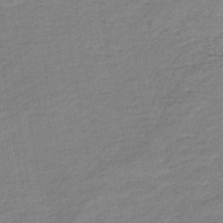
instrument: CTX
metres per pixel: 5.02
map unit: HNb
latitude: -41.2376
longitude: 50.6518
